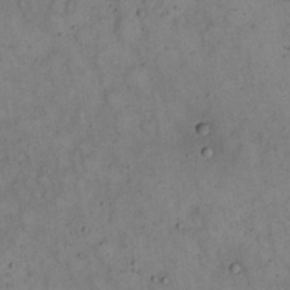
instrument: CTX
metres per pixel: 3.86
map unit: eHh
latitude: 16.8191
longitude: -62.3279
